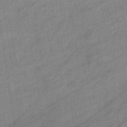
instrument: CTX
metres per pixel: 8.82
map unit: eHb
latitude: -33.4644
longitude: 71.6155
